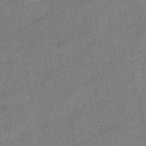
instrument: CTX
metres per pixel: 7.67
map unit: eHb
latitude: -42.1983
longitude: 82.5385
